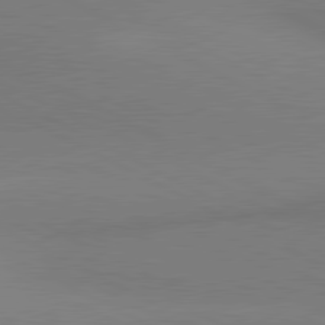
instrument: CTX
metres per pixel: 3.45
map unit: lApd
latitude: 80.7813
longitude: 139.7856
